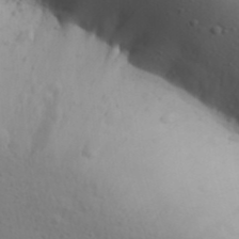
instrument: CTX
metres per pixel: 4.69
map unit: Aa
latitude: 31.5938
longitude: -146.1767
